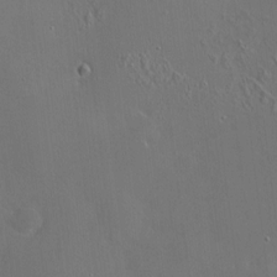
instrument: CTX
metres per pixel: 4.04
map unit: HNhu
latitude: 6.9325
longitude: 6.5007
